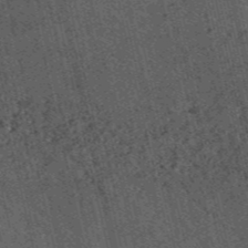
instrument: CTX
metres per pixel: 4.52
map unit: HNb
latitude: -53.5588
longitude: -37.9906
